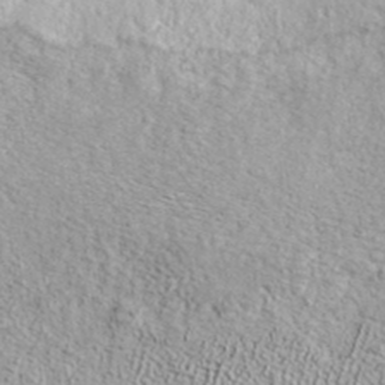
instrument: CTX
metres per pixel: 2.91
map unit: ANa
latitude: 37.3860
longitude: 18.5952
